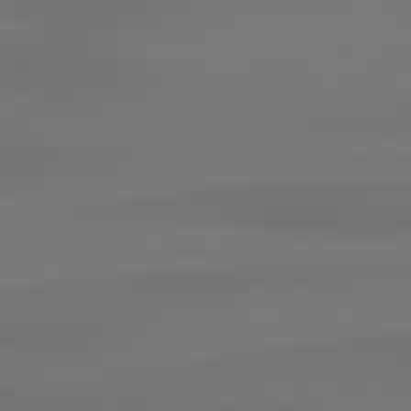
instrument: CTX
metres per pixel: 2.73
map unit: lApd
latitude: 79.0270
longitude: -136.8380
